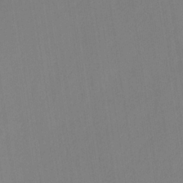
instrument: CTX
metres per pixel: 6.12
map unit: HNb
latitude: -32.9920
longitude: 56.8786
